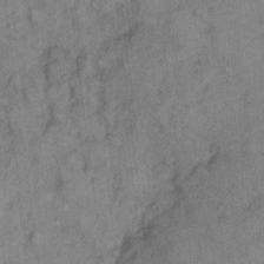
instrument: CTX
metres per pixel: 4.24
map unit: eHh
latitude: 9.4427
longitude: -63.4616
